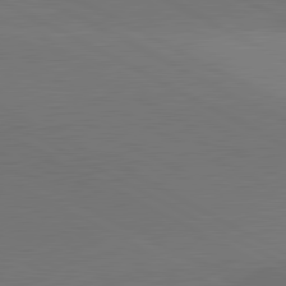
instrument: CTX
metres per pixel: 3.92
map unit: lApd
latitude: 81.3104
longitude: 146.8597
